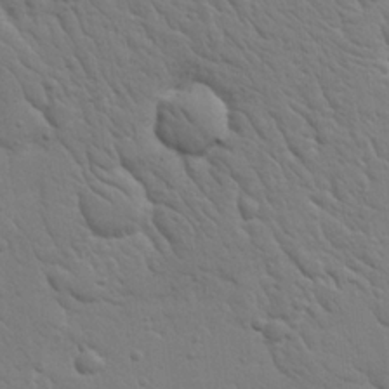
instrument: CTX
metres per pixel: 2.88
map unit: Nhu
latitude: 19.2726
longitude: -78.7247
